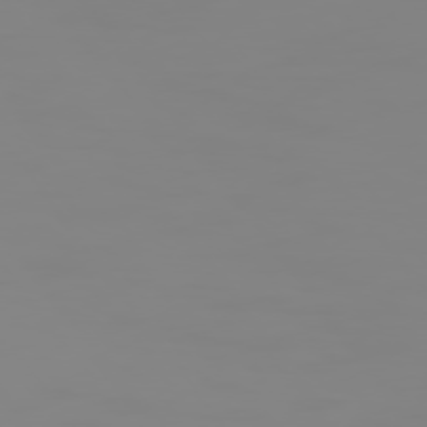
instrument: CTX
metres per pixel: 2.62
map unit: Hpe
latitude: 74.6679
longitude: -126.7813
